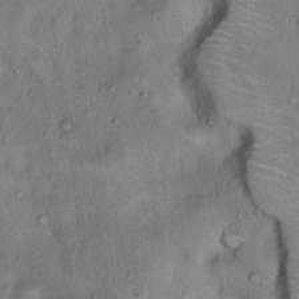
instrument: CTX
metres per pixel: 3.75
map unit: Hto
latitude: 15.0459
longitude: -58.9892
